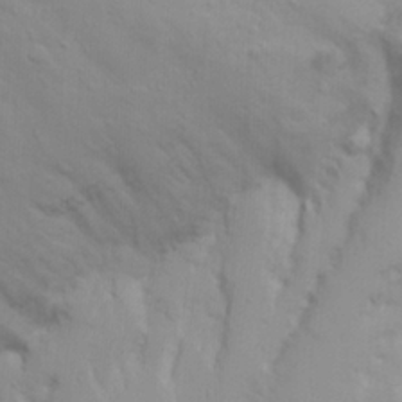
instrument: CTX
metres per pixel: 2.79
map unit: Nhu
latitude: 20.0822
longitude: -73.0837
